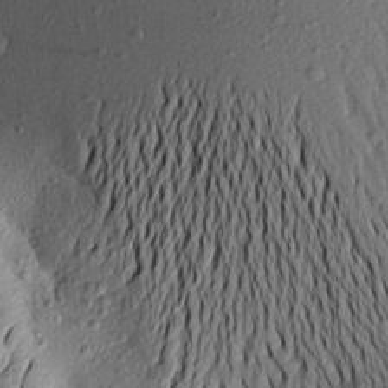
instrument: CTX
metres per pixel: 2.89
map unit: Aa
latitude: 19.6316
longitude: -148.7057
